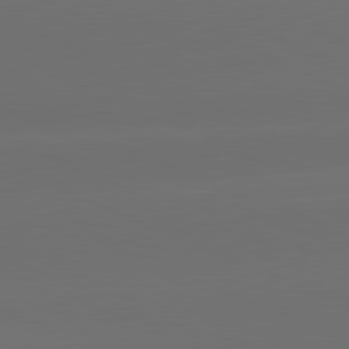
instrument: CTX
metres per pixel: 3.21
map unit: lApd
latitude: 81.4426
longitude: -147.7261
